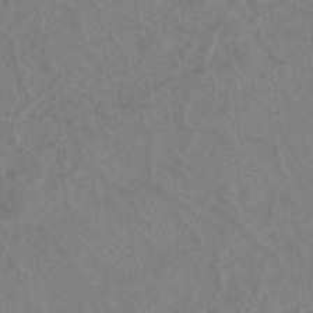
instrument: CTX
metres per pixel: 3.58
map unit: eHh
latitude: -39.7667
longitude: -27.3671
